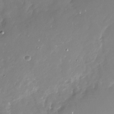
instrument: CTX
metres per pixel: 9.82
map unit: Nhu
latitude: -28.7841
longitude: -80.0822
